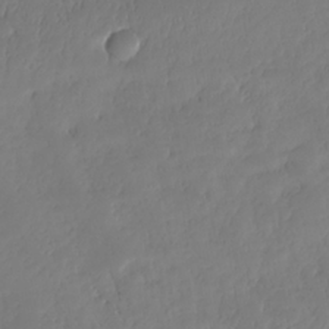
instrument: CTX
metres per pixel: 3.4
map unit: HNhu
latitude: -36.8786
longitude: 33.3510
